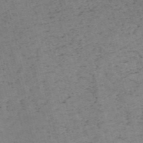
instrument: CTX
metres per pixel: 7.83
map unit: HNb
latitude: -54.6141
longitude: -46.4790
